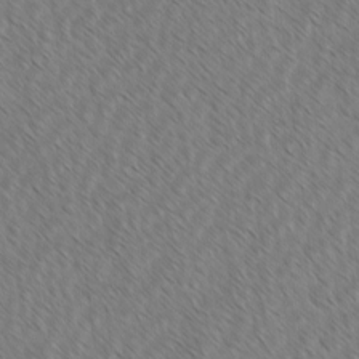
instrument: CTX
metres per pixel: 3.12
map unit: lAvf
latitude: -2.5195
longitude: -114.0822
